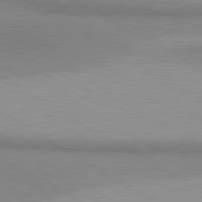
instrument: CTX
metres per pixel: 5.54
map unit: lApd
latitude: 80.7246
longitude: 159.6343
